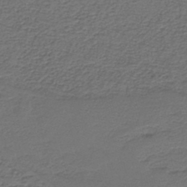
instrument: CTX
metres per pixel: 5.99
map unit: HNb
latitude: -43.8800
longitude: 50.9542
